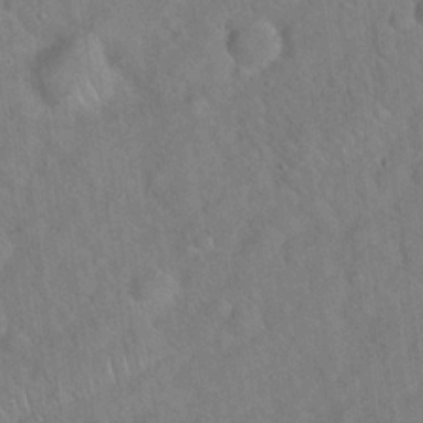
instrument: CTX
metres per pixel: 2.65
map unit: Hto
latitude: 18.8002
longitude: -52.9892
